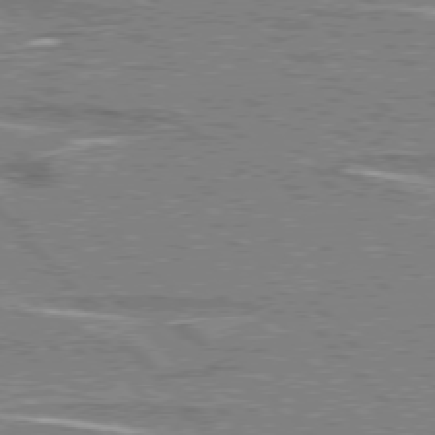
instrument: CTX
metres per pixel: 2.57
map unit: lApd
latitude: 76.4034
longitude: -81.1403
